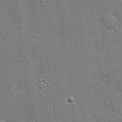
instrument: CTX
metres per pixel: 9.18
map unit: eHh
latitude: 20.3468
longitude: -67.0080
